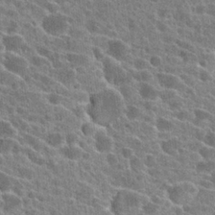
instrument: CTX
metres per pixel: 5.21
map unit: Hto
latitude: 24.1955
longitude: -39.9717
